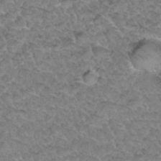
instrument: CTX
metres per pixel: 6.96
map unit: Hto
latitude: 34.3467
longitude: -48.0822
